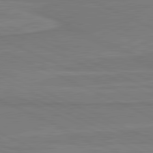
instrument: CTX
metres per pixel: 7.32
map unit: lApd
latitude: 81.5371
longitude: 170.1606
